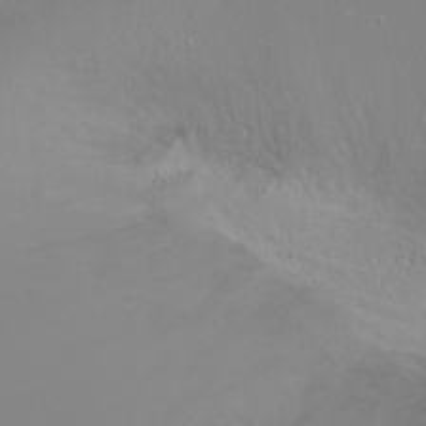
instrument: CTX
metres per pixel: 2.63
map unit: Ht
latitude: -2.4062
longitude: -61.1970
